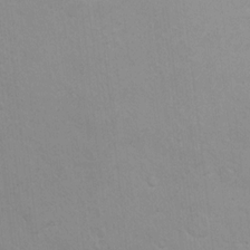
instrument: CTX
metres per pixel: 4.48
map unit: Hto
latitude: 10.0822
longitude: -35.4615
